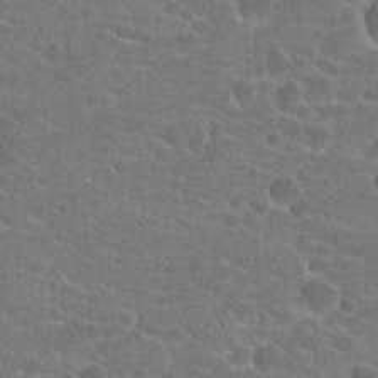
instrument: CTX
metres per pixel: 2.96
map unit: Hto
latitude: 21.5560
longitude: -43.8394
